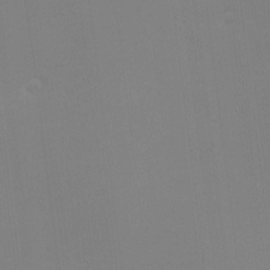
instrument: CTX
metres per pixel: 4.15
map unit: eHh
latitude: -2.4628
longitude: -80.4601
